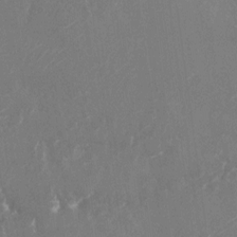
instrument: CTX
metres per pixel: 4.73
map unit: Nhu
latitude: -22.8219
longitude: -72.2145
